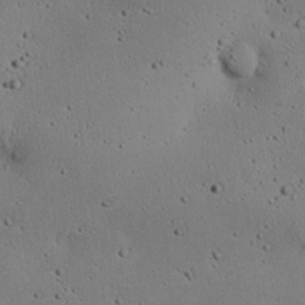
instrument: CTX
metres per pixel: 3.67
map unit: eHh
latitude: 24.0633
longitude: -72.4979
